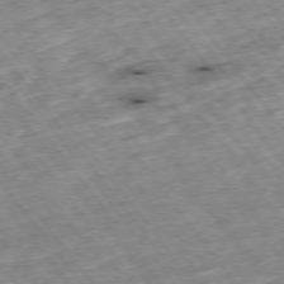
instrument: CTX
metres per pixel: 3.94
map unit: Hpe
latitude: -75.3510
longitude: -21.5560
